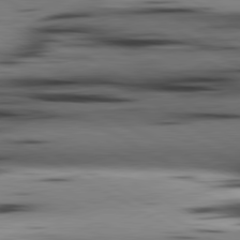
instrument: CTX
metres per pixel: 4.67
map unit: lApd
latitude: 80.5168
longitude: 159.8611
